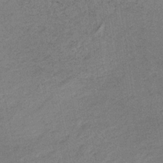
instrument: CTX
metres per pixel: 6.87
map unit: HNb
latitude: -32.6141
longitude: 62.3684
